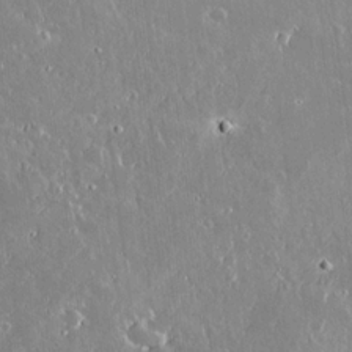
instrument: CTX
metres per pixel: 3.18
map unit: lAvf
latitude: 14.7625
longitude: -129.2348
